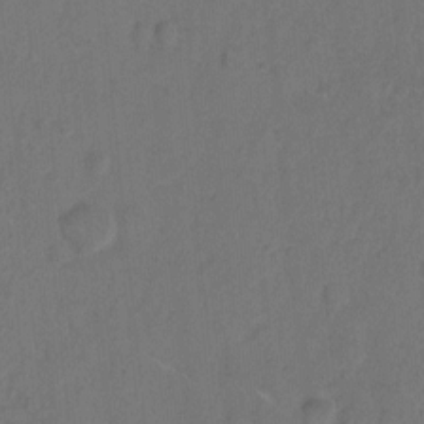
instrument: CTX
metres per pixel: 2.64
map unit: Hto
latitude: 7.3671
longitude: -61.6694
